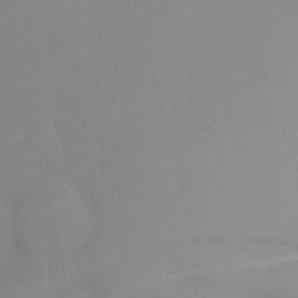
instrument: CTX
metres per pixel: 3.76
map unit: Ht
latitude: -2.6140
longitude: -24.3845
